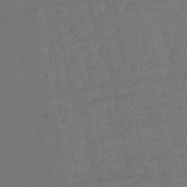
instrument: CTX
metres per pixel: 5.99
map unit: eHb
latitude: -50.4629
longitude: 78.2739
